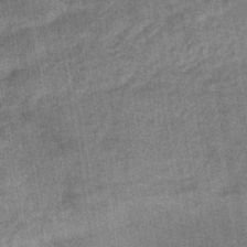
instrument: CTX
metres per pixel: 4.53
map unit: lHb
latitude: -40.1039
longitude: 74.6141
